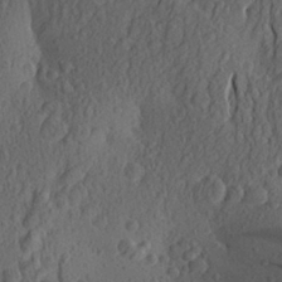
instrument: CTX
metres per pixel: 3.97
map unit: Aa
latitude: 26.2523
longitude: -144.8758
